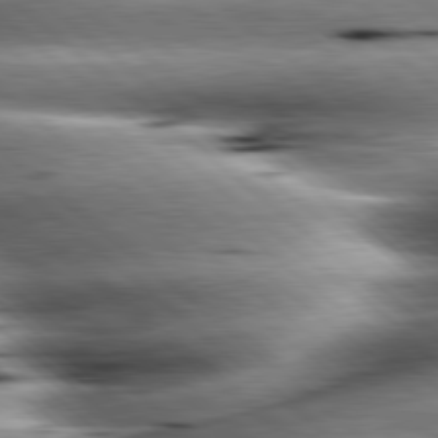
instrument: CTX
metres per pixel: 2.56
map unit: lApd
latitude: 80.3656
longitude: -143.0836
